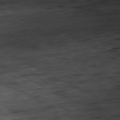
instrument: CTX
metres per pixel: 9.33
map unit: Ap
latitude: -81.1053
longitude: -83.5560
